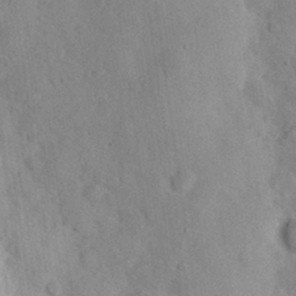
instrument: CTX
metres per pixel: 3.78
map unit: eHh
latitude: 30.1956
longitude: -70.1389
